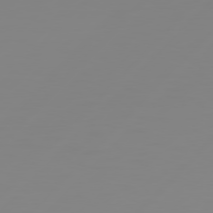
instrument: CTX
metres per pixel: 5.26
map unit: Hpe
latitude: 77.7449
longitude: -139.3859
